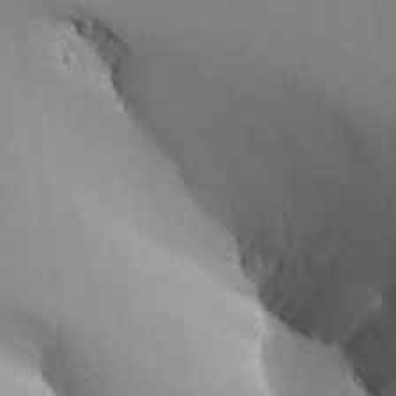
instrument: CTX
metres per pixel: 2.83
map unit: Aa
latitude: 27.1781
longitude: -129.4804
